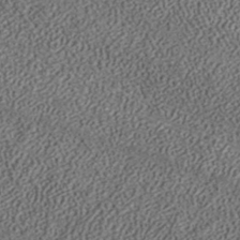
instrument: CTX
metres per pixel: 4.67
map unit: ANa
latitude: 36.6302
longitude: 17.8234
